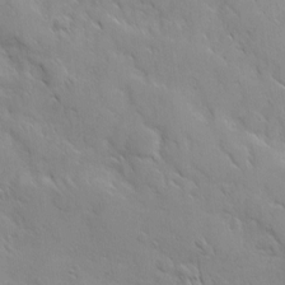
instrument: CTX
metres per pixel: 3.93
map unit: Ave
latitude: 10.1767
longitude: -103.3292
